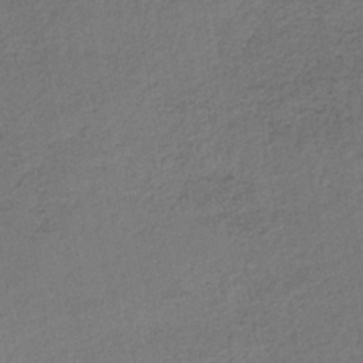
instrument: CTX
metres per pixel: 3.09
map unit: lHb
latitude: -34.8030
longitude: 62.4818
